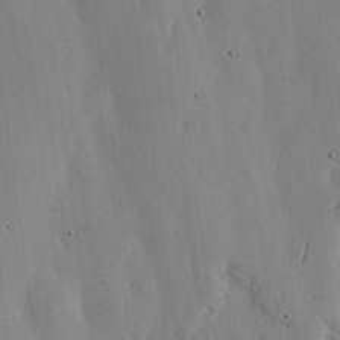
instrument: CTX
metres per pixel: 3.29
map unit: lHvf
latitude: 17.5749
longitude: -113.9528
